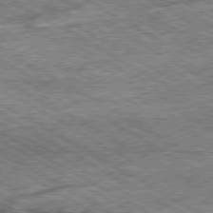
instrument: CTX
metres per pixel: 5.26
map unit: Ap
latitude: -80.0850
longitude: -79.2537
